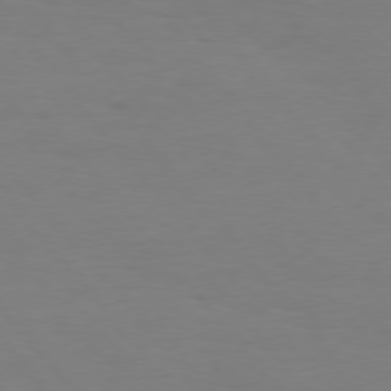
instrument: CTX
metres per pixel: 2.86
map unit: Hpe
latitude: 75.4804
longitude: -141.2537
